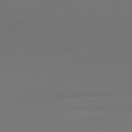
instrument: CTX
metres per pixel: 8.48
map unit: Hpe
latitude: -81.2187
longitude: 14.6141
